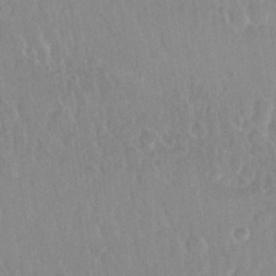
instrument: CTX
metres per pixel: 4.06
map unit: Nhu
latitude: 26.2334
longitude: -55.7261
